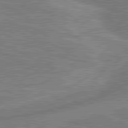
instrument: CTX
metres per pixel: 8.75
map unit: lApd
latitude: 80.7057
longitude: -170.8947
